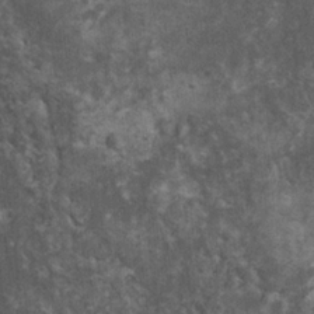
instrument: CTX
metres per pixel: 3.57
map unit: HNhu
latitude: 2.8002
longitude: 4.5007
